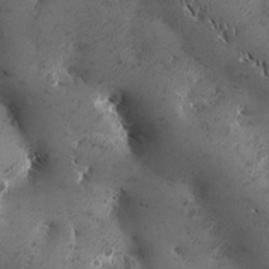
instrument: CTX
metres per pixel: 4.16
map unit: Ave
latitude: -10.1417
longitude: -118.8758
